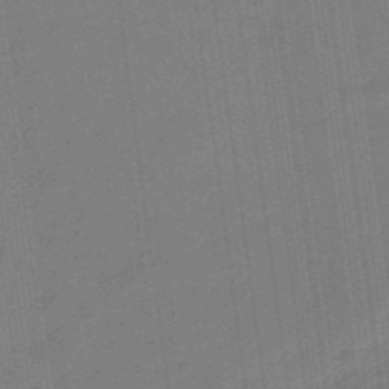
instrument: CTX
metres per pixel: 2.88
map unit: eHb
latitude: -46.8408
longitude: 87.0487
